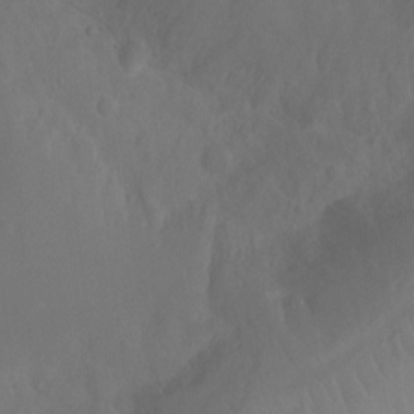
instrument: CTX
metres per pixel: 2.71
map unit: Ht
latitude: -3.1053
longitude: -25.1403
